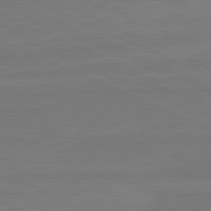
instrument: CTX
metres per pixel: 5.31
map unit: lApd
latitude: 81.9528
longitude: -177.8583
